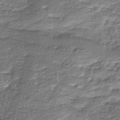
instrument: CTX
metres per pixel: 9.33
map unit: Nhu
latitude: -39.3888
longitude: -82.7435
